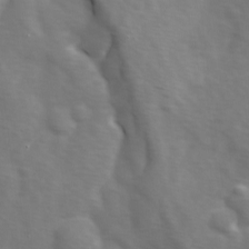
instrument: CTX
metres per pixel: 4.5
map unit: Ave
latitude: 1.0836
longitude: -113.2537
